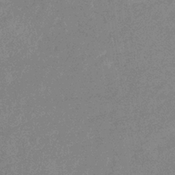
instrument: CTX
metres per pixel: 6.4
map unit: eHb
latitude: -37.3509
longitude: 77.1620
